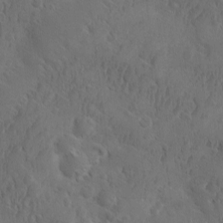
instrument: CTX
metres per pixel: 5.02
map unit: Ave
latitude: -10.1984
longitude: -119.4615
